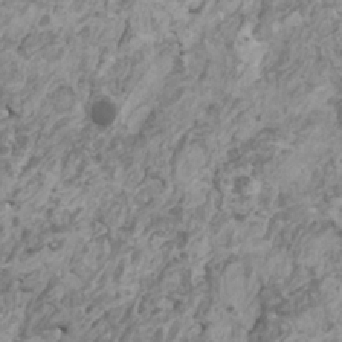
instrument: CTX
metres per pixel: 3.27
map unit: HNhu
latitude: 0.1388
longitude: 4.3495
